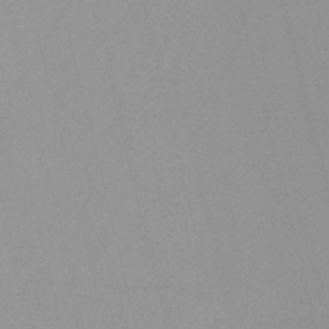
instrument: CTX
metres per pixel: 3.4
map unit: HNb
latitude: -45.9178
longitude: -41.4048
